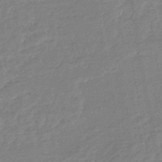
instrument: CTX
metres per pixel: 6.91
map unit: eHb
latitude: -45.7100
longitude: 82.2928
